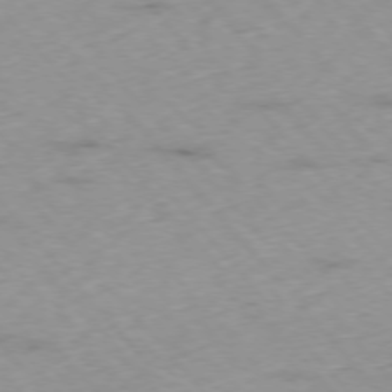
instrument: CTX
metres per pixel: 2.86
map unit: Hpe
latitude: -76.2928
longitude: -17.8583
